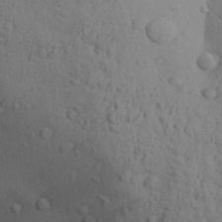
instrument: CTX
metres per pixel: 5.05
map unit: Aa
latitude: 28.5357
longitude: -132.2712
